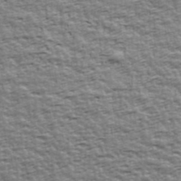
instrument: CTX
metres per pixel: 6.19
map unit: Ave
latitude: 42.8191
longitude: -112.8191
